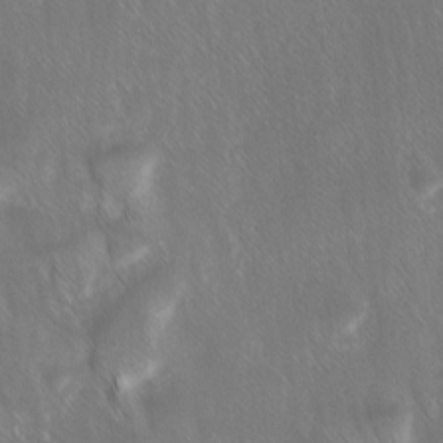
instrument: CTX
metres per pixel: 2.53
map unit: Ave
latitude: 9.2348
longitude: -105.1026
